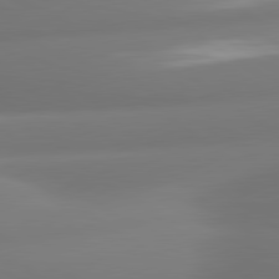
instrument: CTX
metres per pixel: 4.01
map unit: lApd
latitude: 80.6113
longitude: -164.5924
